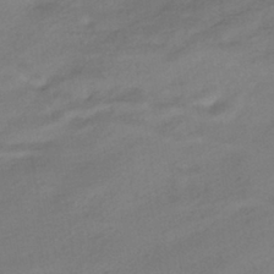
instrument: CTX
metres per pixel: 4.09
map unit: HNhu
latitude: -40.7652
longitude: 95.5021
